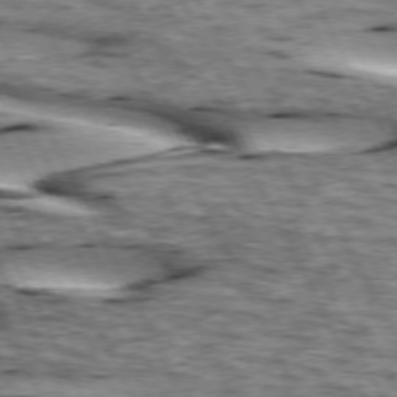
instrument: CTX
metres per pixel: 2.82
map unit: lApd
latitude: 73.6883
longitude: -55.0080
